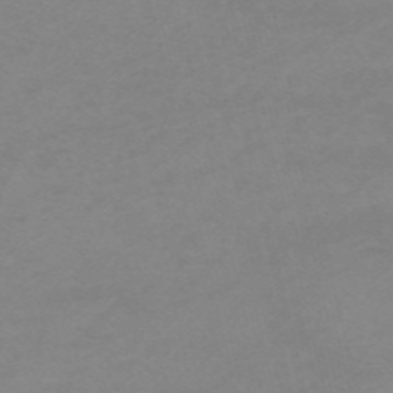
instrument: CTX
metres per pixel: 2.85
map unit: HNb
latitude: -55.5777
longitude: -41.1592
